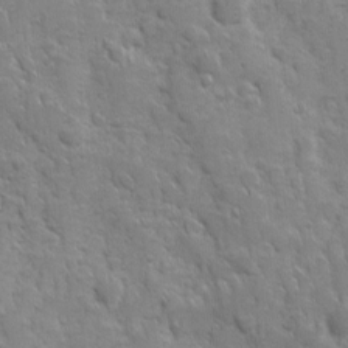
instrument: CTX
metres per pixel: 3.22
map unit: Ave
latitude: 10.0633
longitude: -103.8961
